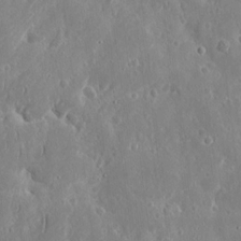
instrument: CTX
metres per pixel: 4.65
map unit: eHh
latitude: 11.1403
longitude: -73.0270
